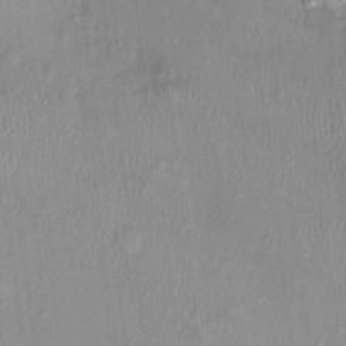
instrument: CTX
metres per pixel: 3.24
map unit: Nhu
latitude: 0.3467
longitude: -14.9703
